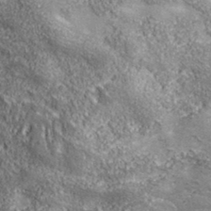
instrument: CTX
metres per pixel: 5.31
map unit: lHvf
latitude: 36.4412
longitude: -90.0822
